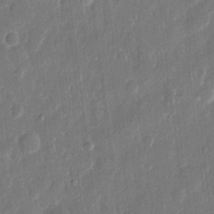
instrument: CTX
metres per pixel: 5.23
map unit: eHh
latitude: 12.1011
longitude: -70.3278
